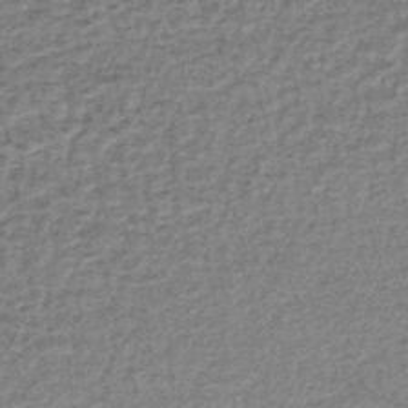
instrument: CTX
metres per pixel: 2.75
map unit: lHb
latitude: -44.3684
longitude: 66.7085
